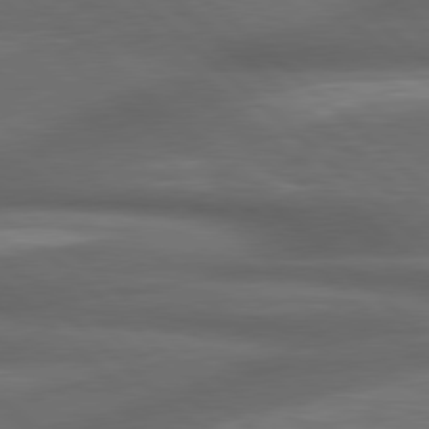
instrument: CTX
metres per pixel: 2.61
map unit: lApd
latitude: 79.1781
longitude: -116.7246
